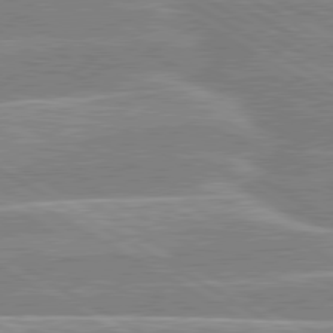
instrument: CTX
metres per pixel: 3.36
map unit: lApd
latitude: 80.1200
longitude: -131.6316
